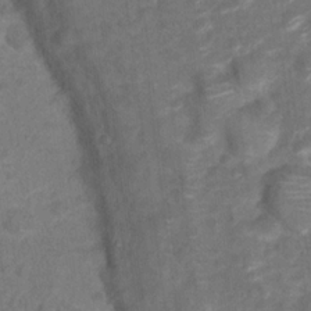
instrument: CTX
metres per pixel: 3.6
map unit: Hto
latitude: 17.8961
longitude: -40.5734
